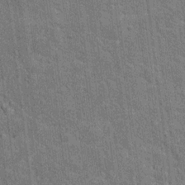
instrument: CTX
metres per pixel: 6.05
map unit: Hto
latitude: 14.1956
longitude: -33.7827
